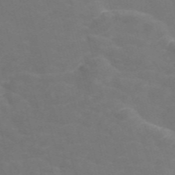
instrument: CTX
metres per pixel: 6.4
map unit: Nve
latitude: -57.7288
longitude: 56.9541
